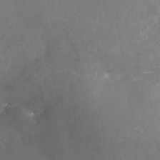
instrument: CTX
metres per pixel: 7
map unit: Nhu
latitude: -23.8234
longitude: -70.5923
